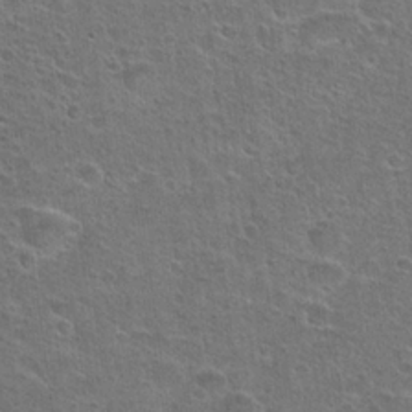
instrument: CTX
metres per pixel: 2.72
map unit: Hto
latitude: 23.4237
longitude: -49.1025
